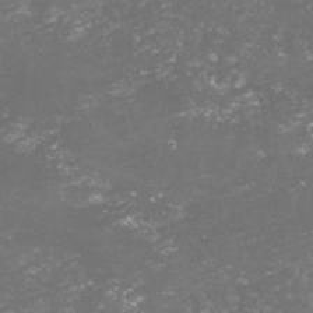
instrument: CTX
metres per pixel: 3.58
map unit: lHvf
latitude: -15.8423
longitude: -100.1389
